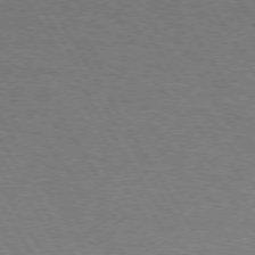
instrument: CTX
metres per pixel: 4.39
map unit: Hpe
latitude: 73.0648
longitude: -123.6505
